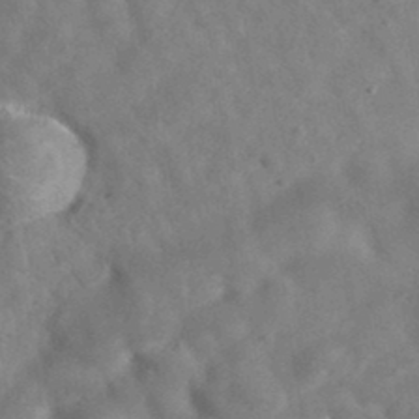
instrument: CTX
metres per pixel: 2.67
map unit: eAb
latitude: 34.4979
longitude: 110.4629
